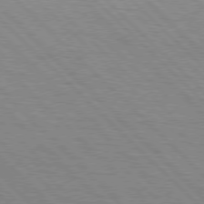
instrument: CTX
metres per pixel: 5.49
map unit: Hpe
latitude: 76.8758
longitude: -127.6316
